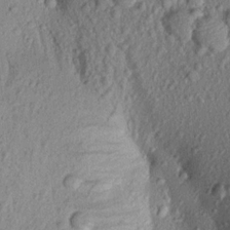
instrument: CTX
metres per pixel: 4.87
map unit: Aa
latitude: 17.2348
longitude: -146.9703
